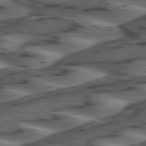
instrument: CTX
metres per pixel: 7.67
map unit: lApd
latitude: 74.1011
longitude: -71.8961
